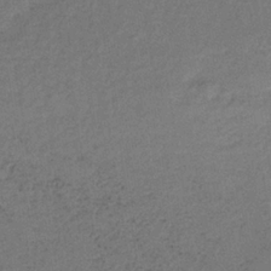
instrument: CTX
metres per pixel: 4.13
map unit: lHb
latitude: -34.7274
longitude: 62.3117
